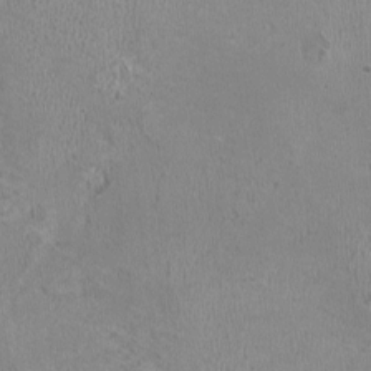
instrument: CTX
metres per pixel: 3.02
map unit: HNhu
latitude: -3.6154
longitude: -1.7071
